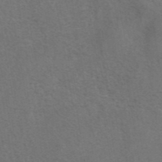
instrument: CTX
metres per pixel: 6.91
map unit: eAb
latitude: 42.4034
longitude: 108.0094
